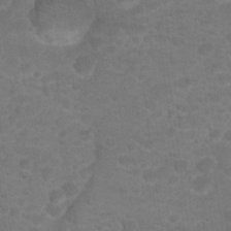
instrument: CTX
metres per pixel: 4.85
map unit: Hto
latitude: 19.2726
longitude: -39.0647
